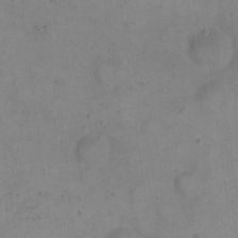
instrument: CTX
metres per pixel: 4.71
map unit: eHh
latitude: 20.8191
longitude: -61.7260
